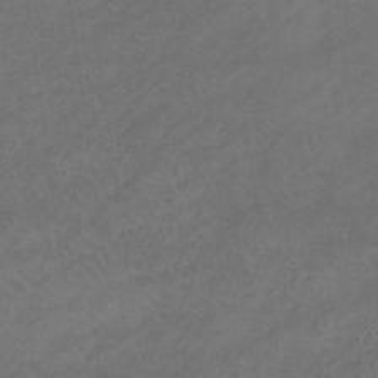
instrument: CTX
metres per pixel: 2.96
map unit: eHb
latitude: -33.1243
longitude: 68.2928
